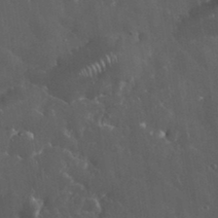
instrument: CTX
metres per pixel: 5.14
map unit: eHh
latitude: 33.8016
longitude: -62.3468
